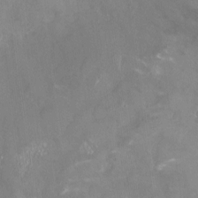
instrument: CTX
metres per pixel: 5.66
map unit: Nhu
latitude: -25.2376
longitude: -56.9135
